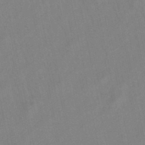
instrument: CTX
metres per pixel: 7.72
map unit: lHb
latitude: -49.2754
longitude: 72.2550
